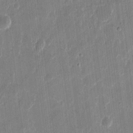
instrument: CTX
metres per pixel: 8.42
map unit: eHh
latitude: 11.3860
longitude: -70.1767
